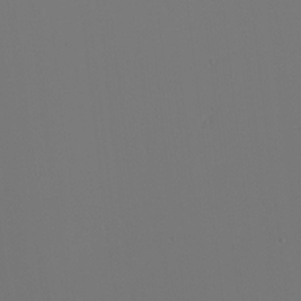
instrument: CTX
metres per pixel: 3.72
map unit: Nhu
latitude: -6.5573
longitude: -94.9136
